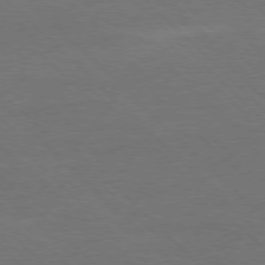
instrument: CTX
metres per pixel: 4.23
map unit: Ap
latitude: -78.1228
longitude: -87.0458
